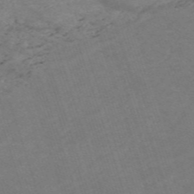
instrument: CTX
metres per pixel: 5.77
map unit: HNb
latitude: -55.5777
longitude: -45.1781
